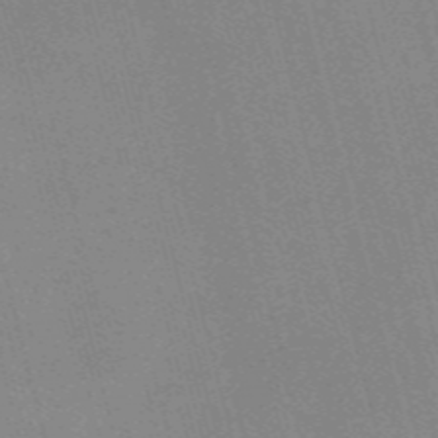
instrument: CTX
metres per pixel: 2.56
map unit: Nve
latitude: -57.7100
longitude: 62.4440
